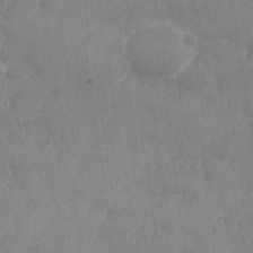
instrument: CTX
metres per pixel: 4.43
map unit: Nhe
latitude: -36.1983
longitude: -177.6127
